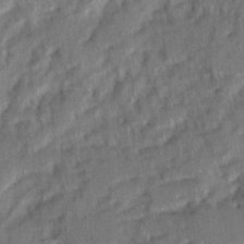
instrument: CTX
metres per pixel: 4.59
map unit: Ave
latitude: 2.0255
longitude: -110.1578
